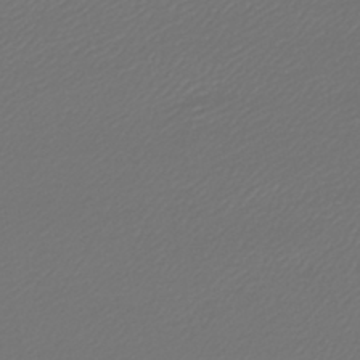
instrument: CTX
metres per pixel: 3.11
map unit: lHb
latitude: -43.7099
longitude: 61.5966
